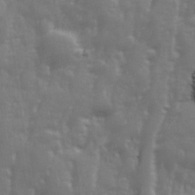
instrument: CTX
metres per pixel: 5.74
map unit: Ave
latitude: 13.0270
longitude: -103.7260
